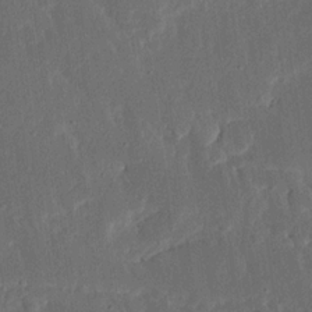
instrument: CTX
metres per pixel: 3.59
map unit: Ave
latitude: 16.1389
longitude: -139.0080
